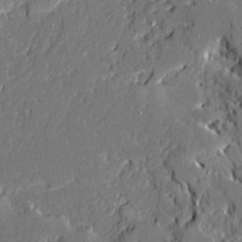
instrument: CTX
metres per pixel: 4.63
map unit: Ave
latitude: 20.1956
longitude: -128.1578
